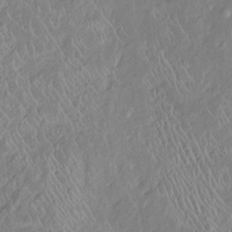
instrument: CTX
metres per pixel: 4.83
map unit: Htu
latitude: -6.6896
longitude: 153.1620
